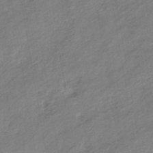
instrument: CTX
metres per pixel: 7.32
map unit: eHb
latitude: -42.7085
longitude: 83.2565
